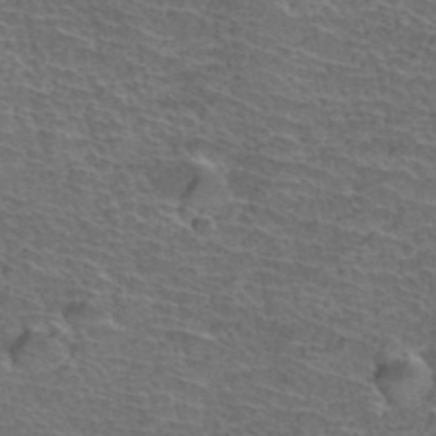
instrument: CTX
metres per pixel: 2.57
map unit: Hto
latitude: 37.2348
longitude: -43.8017
